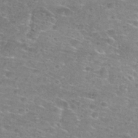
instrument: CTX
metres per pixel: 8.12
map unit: Hto
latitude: 28.1200
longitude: -47.9150
